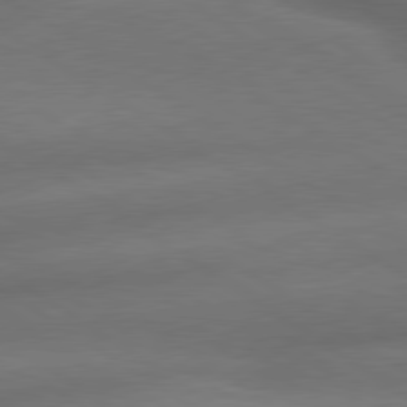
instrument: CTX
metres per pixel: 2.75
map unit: lApd
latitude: 79.7261
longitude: -154.5168
